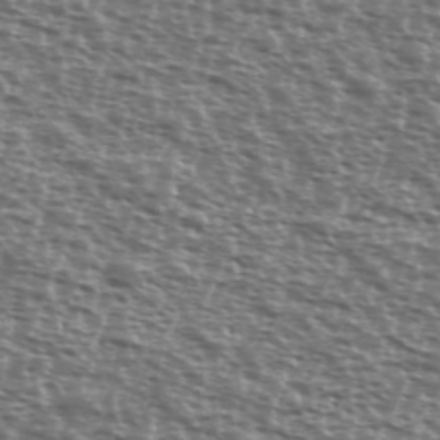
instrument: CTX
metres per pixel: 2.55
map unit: Ave
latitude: 38.5924
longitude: -111.8772
